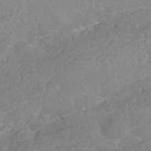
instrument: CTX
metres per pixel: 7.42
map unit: Nhu
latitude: 26.7057
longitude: -62.1956
